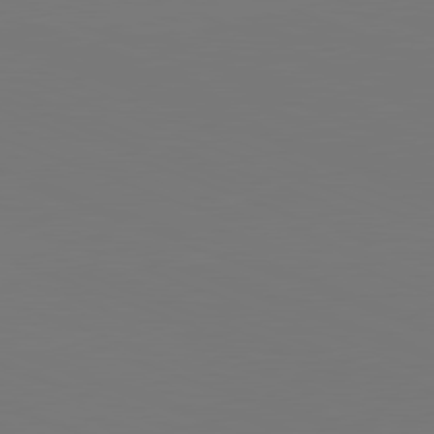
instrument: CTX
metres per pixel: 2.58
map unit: lApd
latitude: 81.8205
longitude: 145.3888
